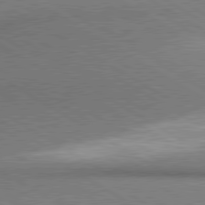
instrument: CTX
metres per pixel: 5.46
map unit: lApd
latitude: 80.4601
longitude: 164.4440
